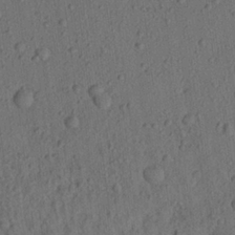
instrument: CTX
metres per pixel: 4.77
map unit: Aa
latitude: 22.2145
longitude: -139.3293
